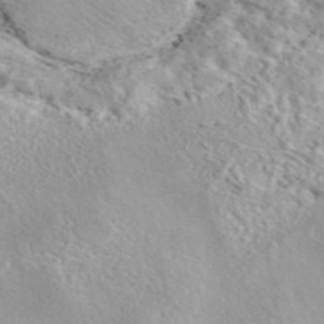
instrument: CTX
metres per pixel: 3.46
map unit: eAb
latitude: 44.2522
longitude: 114.8975
